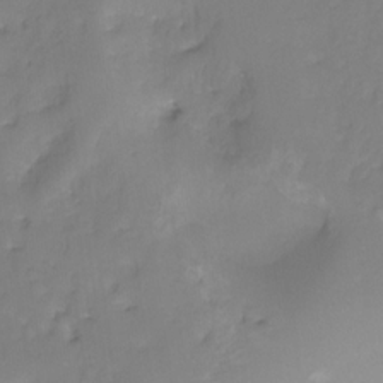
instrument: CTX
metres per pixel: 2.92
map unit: HNhu
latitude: -27.4076
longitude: 74.8597
